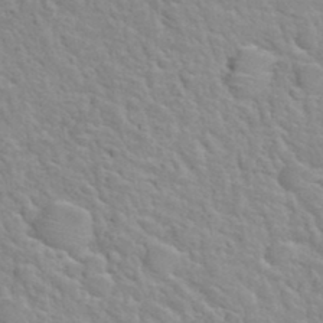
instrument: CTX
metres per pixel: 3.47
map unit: Hto
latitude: 35.8016
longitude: -50.2333
